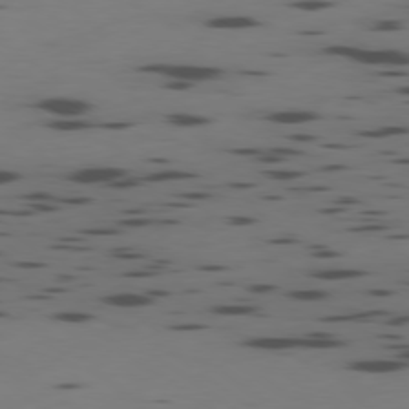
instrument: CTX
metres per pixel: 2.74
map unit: Ap
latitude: -79.1998
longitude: -62.3656
